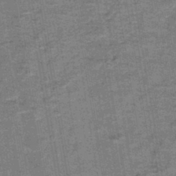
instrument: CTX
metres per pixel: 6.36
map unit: lHb
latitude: -42.6518
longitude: 55.2376
